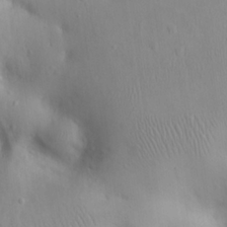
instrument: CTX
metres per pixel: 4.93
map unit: eHh
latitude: 25.6693
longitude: -64.8758
